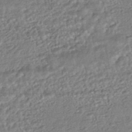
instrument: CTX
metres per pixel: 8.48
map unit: HNhu
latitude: -44.2740
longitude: 103.9556
